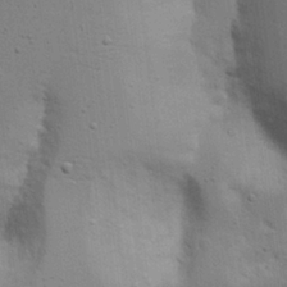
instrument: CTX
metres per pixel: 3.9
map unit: Nhu
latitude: 17.6127
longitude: -75.0836
